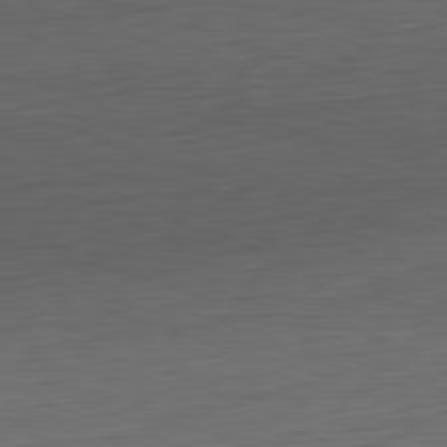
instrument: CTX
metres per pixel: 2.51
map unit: Ap
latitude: -82.1606
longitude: -77.5182
